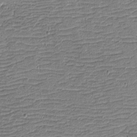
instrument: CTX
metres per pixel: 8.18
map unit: eHh
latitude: -4.0283
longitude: -81.9339
